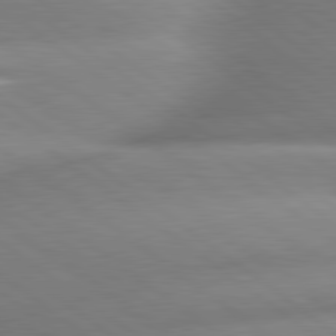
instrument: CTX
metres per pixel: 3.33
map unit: lApd
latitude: 80.3845
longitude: -161.0647
